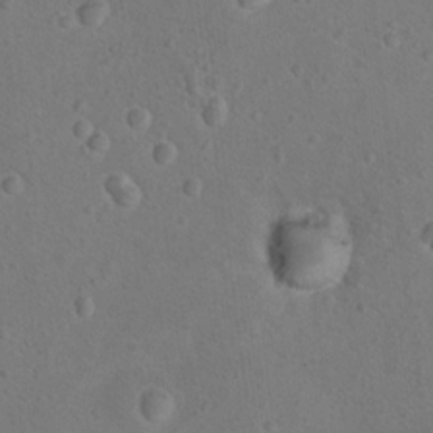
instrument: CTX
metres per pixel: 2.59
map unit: Nhu
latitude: 14.2145
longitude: -36.3467
